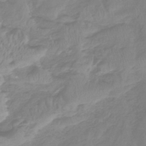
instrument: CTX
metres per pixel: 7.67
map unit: lHb
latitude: -41.3887
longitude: 64.8975
